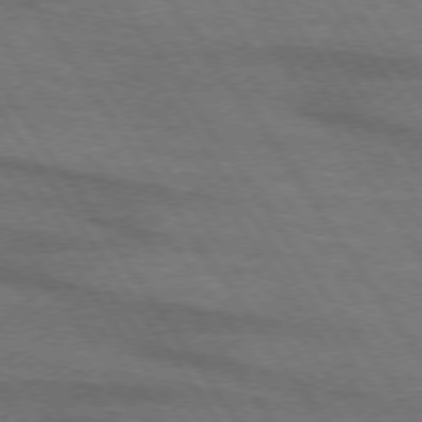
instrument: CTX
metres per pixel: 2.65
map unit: lApd
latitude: 73.9528
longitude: -63.5560
